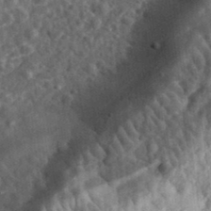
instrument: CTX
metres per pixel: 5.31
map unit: eHh
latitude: 35.2348
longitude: -79.0081
